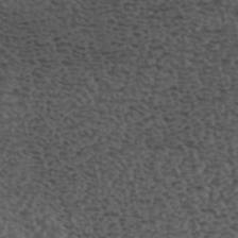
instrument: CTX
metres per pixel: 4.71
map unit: ANa
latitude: 44.6869
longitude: 38.8219
